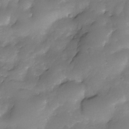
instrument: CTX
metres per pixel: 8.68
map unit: Nhe
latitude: -34.2739
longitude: -146.1011
